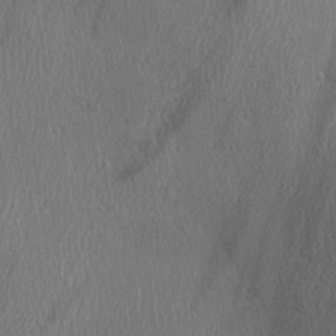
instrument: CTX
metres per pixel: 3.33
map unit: Ave
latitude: 22.3278
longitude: -136.7058
